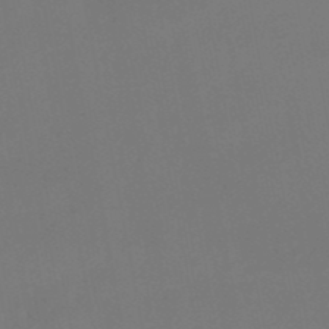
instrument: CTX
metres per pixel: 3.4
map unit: eHb
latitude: -49.7667
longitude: 83.0486
